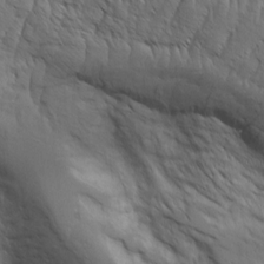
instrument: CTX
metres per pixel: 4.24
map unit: Aa
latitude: 8.2712
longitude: -130.1389
